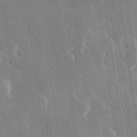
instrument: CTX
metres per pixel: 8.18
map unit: Hve
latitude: 27.5938
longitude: 147.2754
